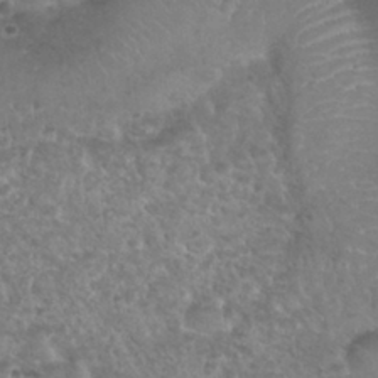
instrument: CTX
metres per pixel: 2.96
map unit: Nhu
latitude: 29.4615
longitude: -50.0255
